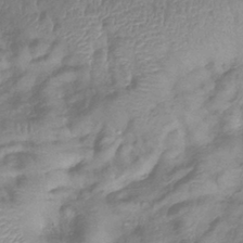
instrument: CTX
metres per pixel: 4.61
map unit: eHb
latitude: -40.1983
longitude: 79.1053
